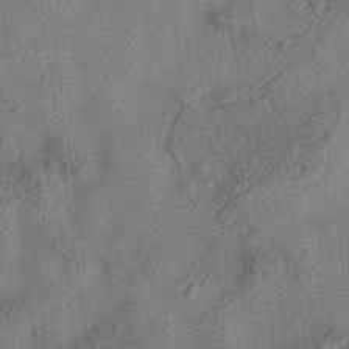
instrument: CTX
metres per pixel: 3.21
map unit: eAb
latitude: 35.4048
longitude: 109.2943
